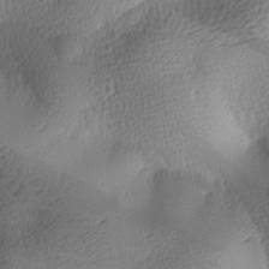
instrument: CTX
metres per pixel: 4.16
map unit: lAa
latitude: -10.0472
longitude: -124.7624
